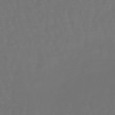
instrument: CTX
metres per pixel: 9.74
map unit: lHb
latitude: -47.5588
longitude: 79.6155
